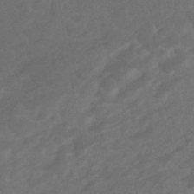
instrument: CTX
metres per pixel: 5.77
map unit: eHb
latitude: -47.2943
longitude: 85.5966
